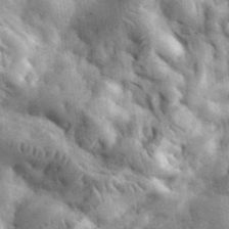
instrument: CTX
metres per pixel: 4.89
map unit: eHh
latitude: 35.4804
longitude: -68.4412
